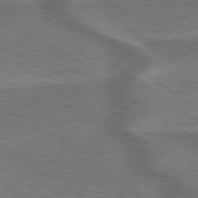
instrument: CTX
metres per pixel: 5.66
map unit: lApd
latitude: 79.6127
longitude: 173.7666
